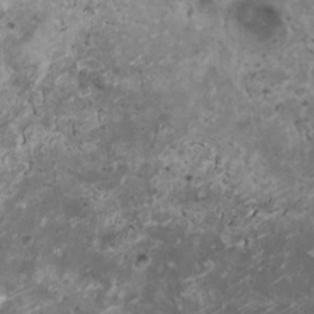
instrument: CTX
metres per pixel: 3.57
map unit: HNhu
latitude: 3.3104
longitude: 3.7288
